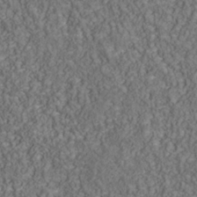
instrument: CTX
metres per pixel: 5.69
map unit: Nhu
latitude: -39.5777
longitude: -84.3278
